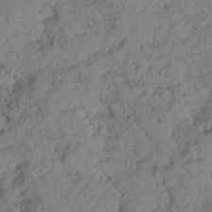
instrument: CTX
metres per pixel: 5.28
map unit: Ave
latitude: -0.0472
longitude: -110.4223
